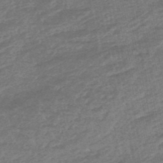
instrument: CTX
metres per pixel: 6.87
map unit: eHb
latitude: -48.5574
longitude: 86.7463
